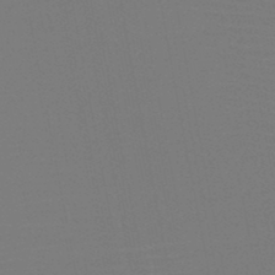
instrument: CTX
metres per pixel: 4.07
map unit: HNb
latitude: -47.1242
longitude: -42.8191
